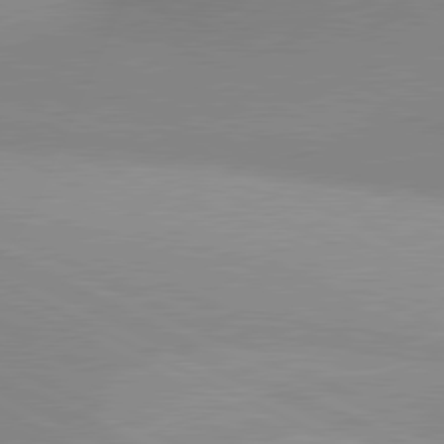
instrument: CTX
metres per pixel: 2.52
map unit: lApd
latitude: 80.8380
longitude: 133.9367
